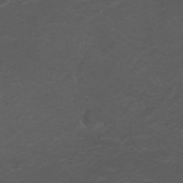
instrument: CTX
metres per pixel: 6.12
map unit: ANa
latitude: 36.1956
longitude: 14.3118
